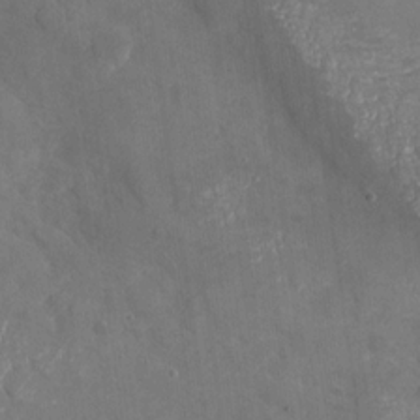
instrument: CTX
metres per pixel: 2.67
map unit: Nhu
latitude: -27.2564
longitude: -58.1767
